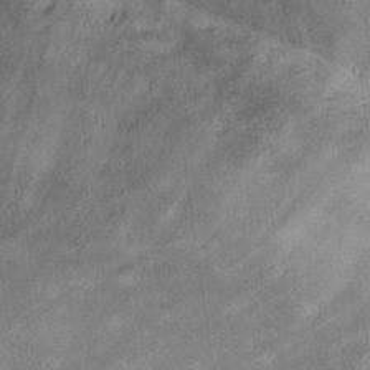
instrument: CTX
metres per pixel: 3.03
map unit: eHh
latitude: 21.9528
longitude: -60.5545
